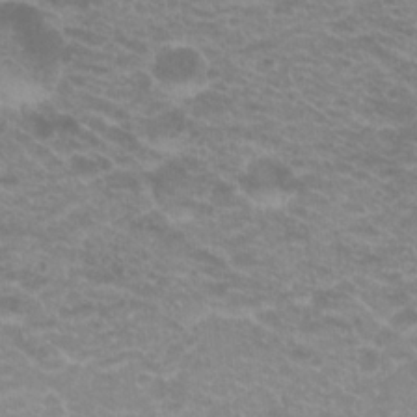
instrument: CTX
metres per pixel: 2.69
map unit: Hto
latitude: 20.1011
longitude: -36.9703
